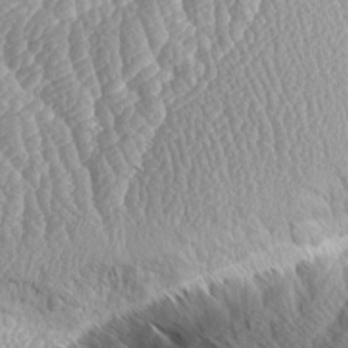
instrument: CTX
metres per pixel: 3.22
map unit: Aa
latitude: 8.8947
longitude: -134.6112
